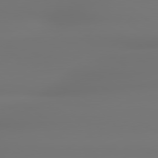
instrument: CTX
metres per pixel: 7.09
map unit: lApd
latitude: 79.3104
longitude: -136.9703
